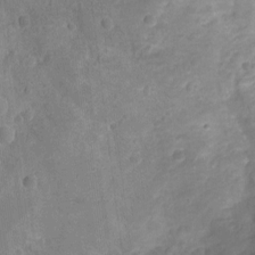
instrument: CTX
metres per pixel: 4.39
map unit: Ht
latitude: -12.2362
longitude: -24.4034
